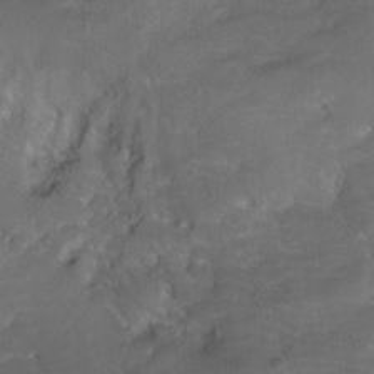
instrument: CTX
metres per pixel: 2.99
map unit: Ht
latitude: 0.3656
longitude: -37.3671
